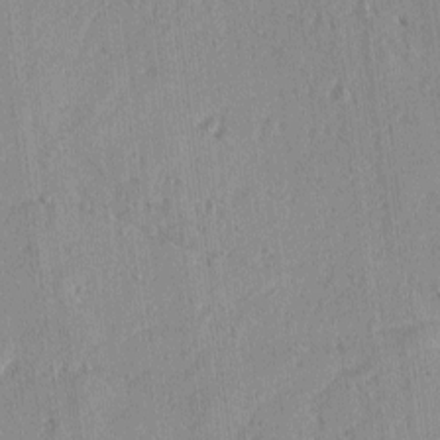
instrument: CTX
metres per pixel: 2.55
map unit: lAvf
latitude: -4.6707
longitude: -113.8016
